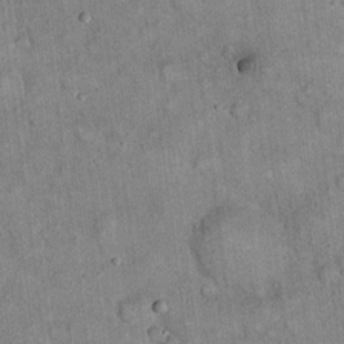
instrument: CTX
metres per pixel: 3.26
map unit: eHh
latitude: 19.8583
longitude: -60.6112
